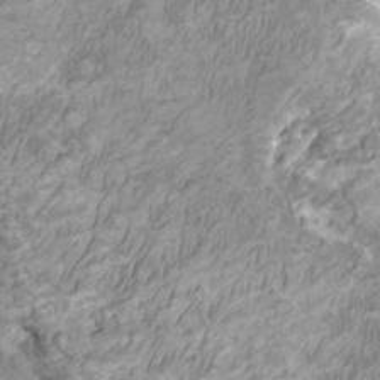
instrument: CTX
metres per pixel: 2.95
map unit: HNhu
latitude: 2.1200
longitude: -2.8380
